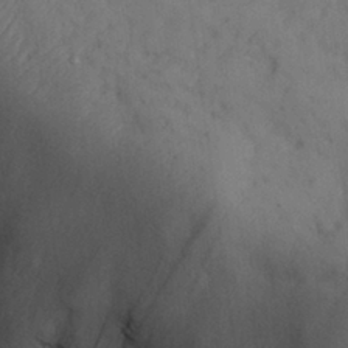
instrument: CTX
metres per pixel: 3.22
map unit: Nhu
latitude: 28.9325
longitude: -71.1970
